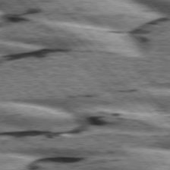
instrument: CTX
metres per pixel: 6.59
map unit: lApd
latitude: 76.2522
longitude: -83.5371
